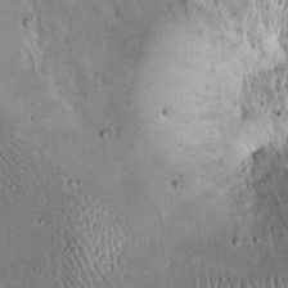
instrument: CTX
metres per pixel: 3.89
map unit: Hto
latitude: 14.8947
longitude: -57.3481
